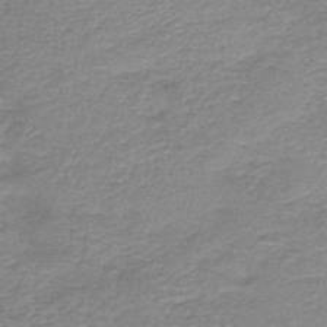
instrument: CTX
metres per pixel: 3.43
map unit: HNb
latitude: -44.4251
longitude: 52.9919
